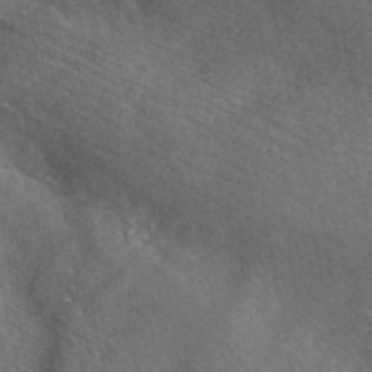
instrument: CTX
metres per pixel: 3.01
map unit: ANa
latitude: 46.5357
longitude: 50.1606
